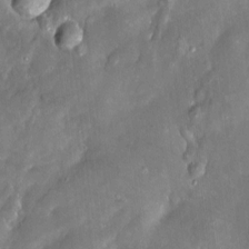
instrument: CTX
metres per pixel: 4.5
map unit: Htu
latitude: 2.0822
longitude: 142.4062
